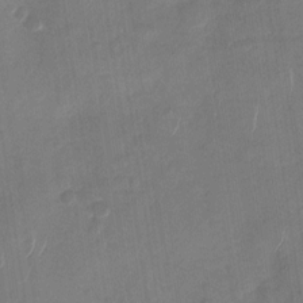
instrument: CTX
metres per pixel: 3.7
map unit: Nhu
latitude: -28.8975
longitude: -62.3845
